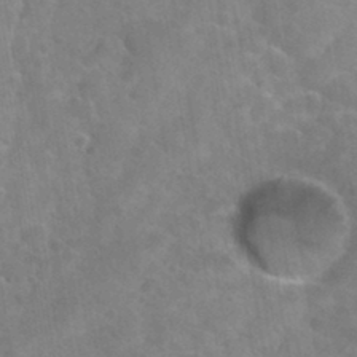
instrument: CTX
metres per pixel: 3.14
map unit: Nhu
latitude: 31.2915
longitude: -50.0255
